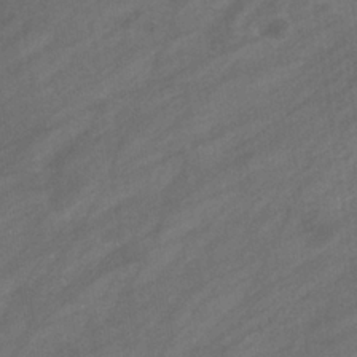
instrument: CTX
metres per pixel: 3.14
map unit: eHb
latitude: -33.0298
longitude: 71.8045
